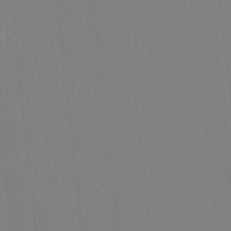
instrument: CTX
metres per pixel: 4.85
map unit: HNhu
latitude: 7.4048
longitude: 1.9556
